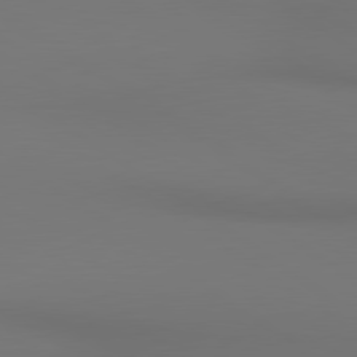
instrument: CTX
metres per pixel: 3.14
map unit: lApd
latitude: 80.7624
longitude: 152.5762
